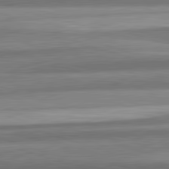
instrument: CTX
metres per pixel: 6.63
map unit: lApd
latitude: 82.5923
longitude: 178.0472
